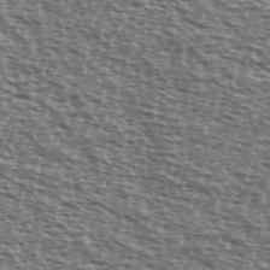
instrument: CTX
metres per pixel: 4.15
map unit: Ave
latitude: 38.5735
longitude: -111.8395
